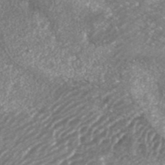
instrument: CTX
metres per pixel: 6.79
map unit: ANa
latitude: 41.0647
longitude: 26.1794
